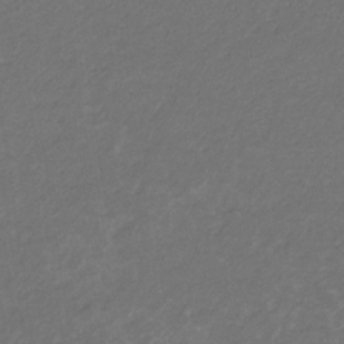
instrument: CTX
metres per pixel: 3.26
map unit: eHb
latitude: -32.2551
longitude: 70.2740
